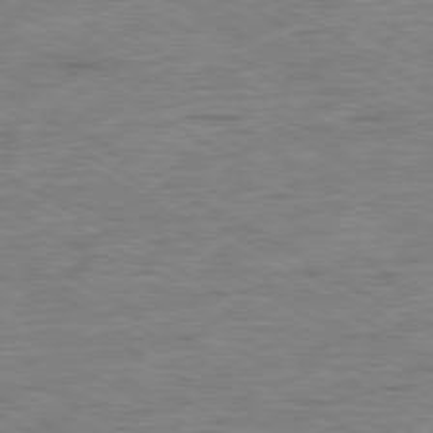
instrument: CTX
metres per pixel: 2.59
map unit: Ap
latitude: -80.4062
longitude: -77.5560
